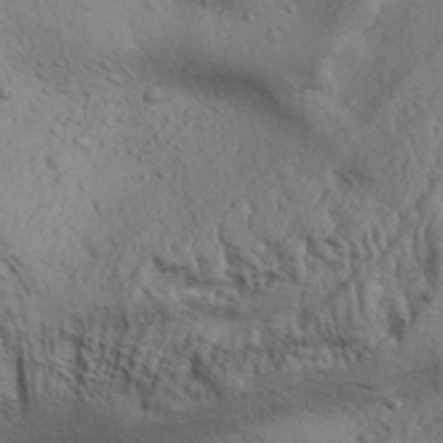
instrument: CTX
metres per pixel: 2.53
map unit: Aa
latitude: 32.0633
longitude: -135.8016
